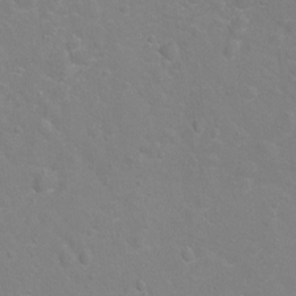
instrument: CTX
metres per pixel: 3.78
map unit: Hto
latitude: -5.1431
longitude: -35.3481
